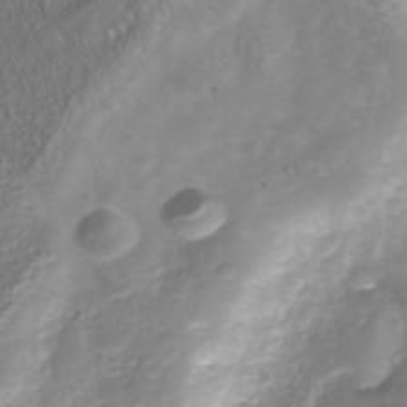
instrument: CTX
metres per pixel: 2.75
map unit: Nhu
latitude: -41.2565
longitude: -83.4804
